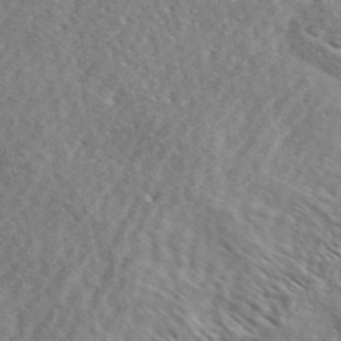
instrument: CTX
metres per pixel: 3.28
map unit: lHvf
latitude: 42.3656
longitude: -88.5168
